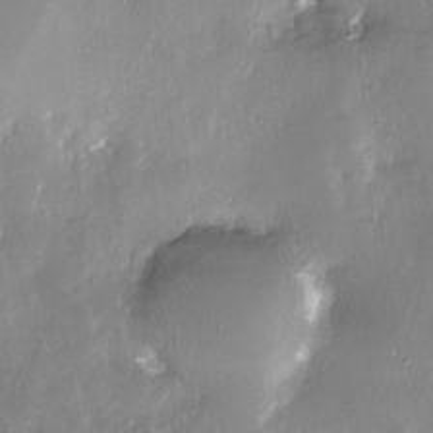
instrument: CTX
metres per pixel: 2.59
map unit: Nhe
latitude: -27.7477
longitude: -110.1956
